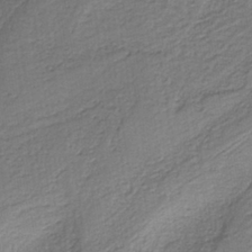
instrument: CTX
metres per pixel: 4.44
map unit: HNb
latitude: -37.8044
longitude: 53.6155
